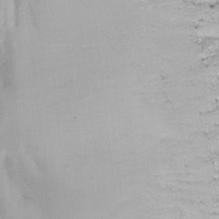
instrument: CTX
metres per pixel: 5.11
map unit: Ave
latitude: -7.7666
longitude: -119.6127
